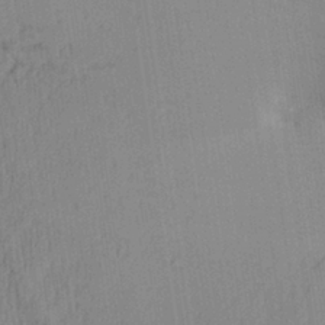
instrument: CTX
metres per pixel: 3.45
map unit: Aa
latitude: 28.0255
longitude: -138.2145
